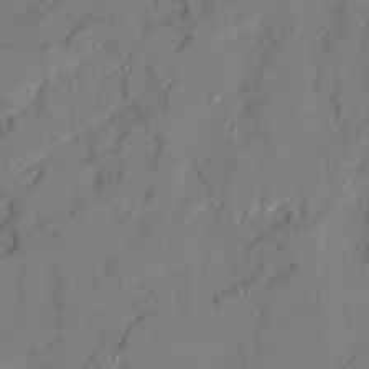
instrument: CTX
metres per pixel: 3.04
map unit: Ave
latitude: 21.7450
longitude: -129.3482
